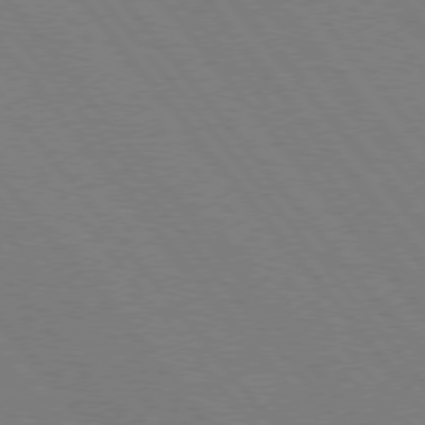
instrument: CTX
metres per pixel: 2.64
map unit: Hpe
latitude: 75.3293
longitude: -138.2711
